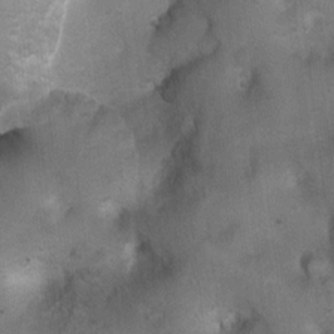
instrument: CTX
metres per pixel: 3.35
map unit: Ht
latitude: 4.2522
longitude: -28.3467
